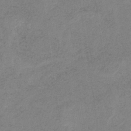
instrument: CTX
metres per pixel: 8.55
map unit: HNb
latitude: -32.6519
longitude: 63.2565
